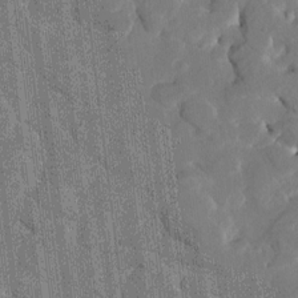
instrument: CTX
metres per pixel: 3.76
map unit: HNhu
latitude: 7.3104
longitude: -5.8583
